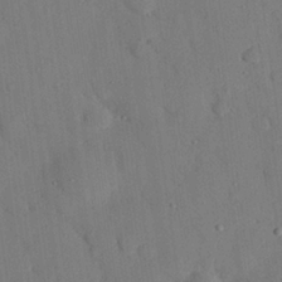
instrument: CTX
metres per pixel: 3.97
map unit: eHh
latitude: 26.5357
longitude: -80.1200
